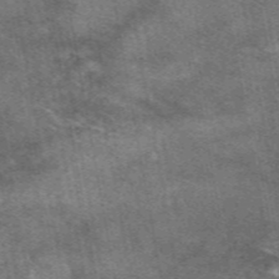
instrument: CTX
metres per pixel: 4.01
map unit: eAb
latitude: 48.3278
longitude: 122.3873
